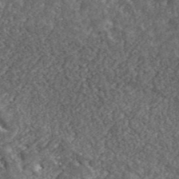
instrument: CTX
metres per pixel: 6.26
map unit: eHh
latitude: 42.5357
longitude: -90.6868
